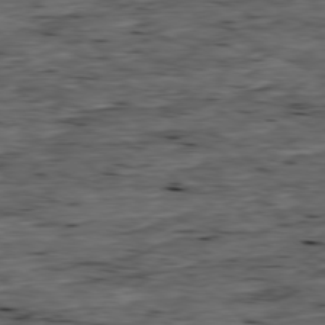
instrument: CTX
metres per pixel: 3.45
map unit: Ap
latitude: -78.7652
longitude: -87.8205
